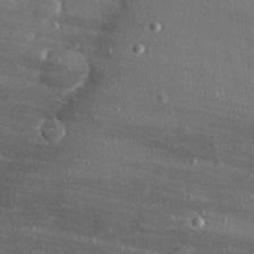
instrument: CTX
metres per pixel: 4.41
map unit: Hve
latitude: 27.7072
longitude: -90.3089
